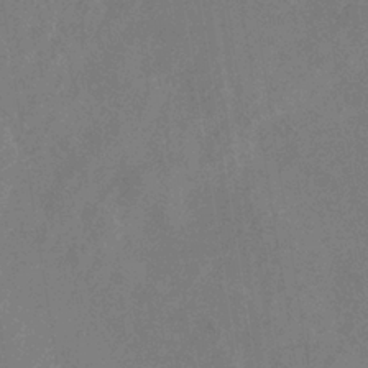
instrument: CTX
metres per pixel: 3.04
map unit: lHb
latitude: -37.5399
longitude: 73.9745
